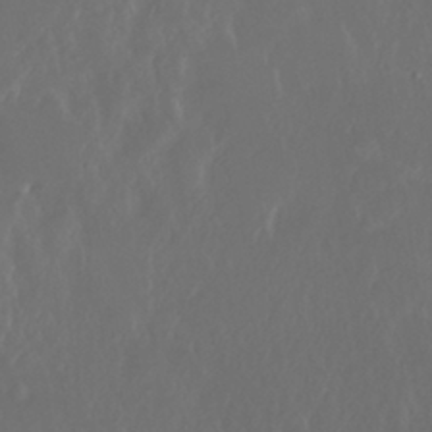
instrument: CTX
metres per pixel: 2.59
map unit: Nhu
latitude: 29.7827
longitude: -57.9339
